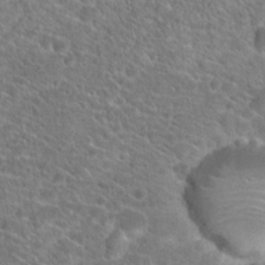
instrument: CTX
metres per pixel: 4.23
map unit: Hto
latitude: 20.4412
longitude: -38.8947
